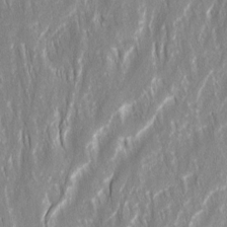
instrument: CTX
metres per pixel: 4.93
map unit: Ave
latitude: 15.2537
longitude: -134.6868
